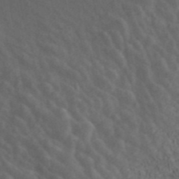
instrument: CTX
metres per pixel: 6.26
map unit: ANa
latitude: 42.6113
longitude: 30.3117
